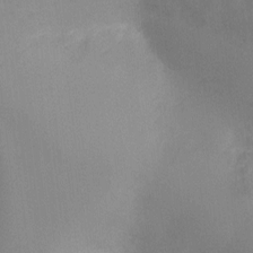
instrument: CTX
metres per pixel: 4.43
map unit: Ht
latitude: -8.0850
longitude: -24.5734
